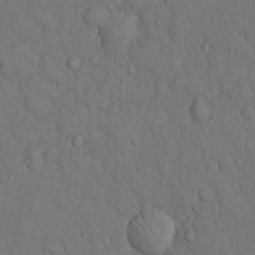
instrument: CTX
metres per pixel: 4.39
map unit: Hto
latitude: 14.6680
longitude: -61.8772
